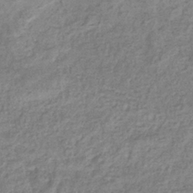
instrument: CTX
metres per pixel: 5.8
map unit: eHb
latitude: -36.9163
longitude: 80.2740
